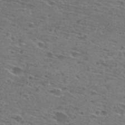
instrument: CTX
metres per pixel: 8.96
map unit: Hto
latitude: 28.1389
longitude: -48.1011
